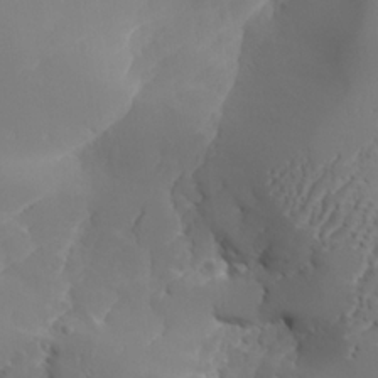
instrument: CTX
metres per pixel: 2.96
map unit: Aa
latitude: 24.6112
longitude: -127.1214
